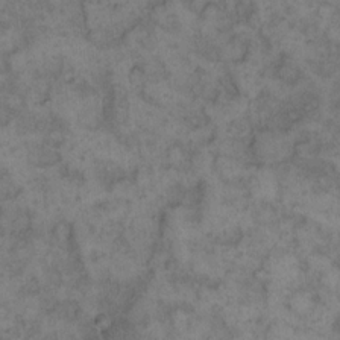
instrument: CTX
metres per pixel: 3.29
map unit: eHh
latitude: 13.9150
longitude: -64.1389
